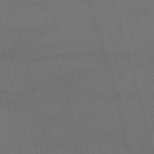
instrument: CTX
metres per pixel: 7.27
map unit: lHb
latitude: -44.3684
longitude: 77.4832
